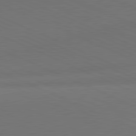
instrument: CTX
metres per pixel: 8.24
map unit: lApd
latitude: 81.3104
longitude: 136.6140
